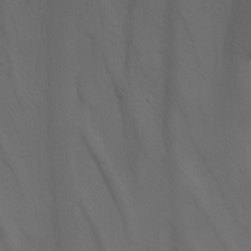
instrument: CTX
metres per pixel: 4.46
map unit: Nhu
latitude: -5.1053
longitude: -95.1781
